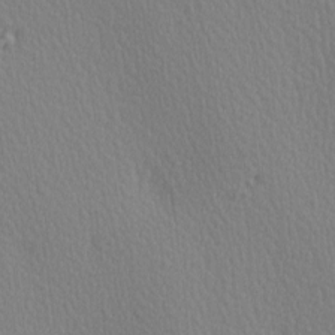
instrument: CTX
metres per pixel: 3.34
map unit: Ave
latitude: 3.5938
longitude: -112.2900
